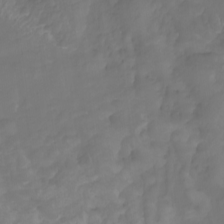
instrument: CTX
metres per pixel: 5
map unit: Nhu
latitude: -8.5196
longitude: -79.6694
